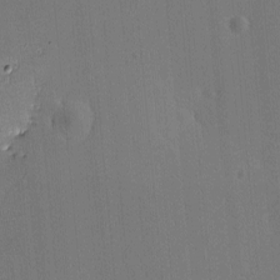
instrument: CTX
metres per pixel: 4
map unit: lHvf
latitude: -11.0298
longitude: -103.6694
